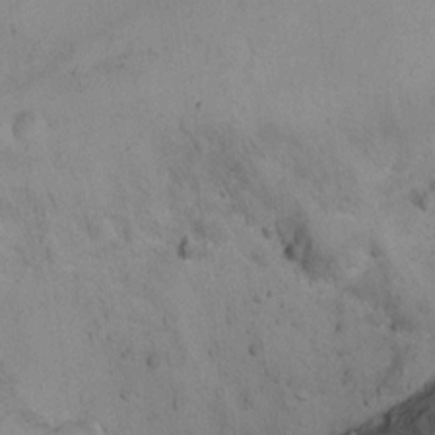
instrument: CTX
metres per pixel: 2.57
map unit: Ht
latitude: 12.6869
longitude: -39.4615
